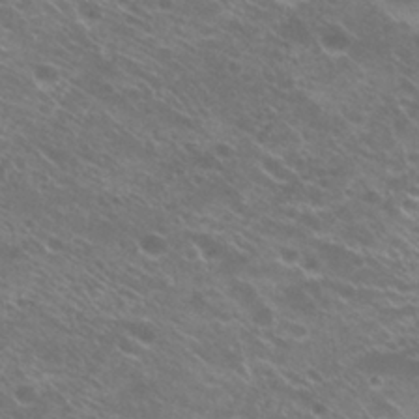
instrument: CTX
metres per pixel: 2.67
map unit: Hto
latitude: 23.6316
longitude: -37.0459
